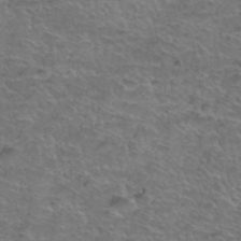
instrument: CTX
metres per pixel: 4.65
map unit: Hto
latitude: 38.6490
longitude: -43.3104
